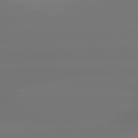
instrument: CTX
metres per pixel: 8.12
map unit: lApd
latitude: 79.9528
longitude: -137.2915
